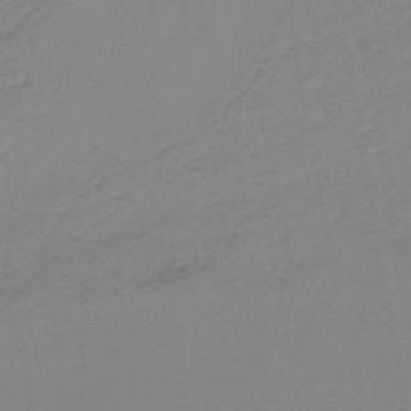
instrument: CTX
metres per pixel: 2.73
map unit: lHb
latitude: -45.0486
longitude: 77.3510
